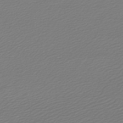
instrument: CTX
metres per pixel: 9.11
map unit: lHb
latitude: -46.6707
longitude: 59.5777
